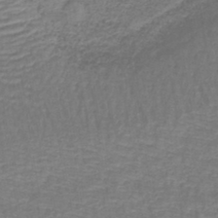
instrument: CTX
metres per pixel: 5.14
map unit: lHb
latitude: -42.1605
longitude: 58.9919
